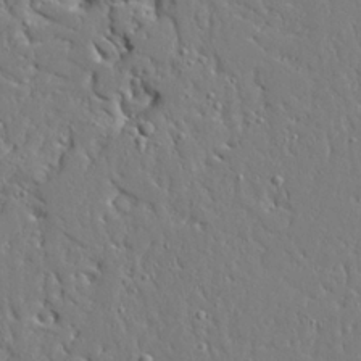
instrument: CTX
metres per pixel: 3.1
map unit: Ave
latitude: 23.3104
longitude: -129.5371
